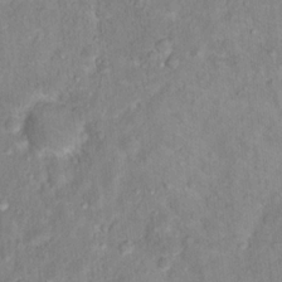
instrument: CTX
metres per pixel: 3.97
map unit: Hto
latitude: 14.1200
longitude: -37.6505
